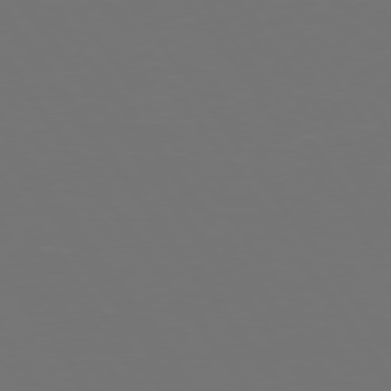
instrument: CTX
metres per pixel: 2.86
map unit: Hpe
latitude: 74.6868
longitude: -124.4790
